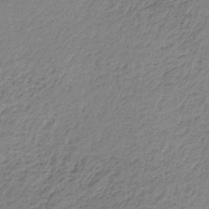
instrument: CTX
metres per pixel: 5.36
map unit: HNb
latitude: -33.8801
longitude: 63.2565
